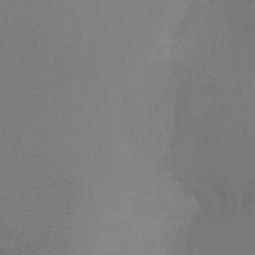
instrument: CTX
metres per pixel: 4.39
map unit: Ht
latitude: -6.6140
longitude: -29.6505
